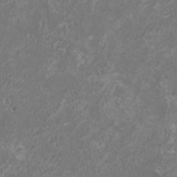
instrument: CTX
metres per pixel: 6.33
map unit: HNhu
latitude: 0.6868
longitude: -1.8205
